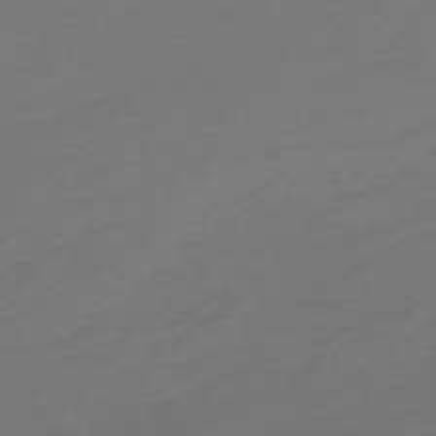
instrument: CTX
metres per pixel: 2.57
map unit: Nve
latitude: -58.9352
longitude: 56.7841
